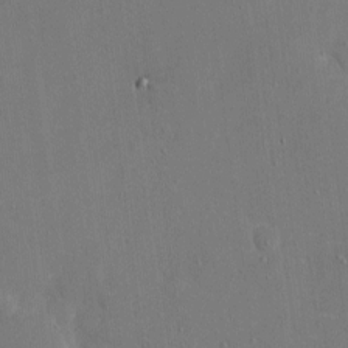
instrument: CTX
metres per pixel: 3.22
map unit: eHh
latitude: 6.1767
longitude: -68.4790
